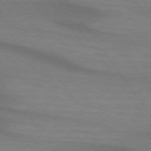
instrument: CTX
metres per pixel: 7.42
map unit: lApd
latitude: 74.1389
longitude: -63.9717
